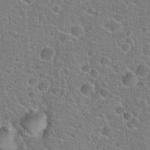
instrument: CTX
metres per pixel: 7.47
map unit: Hto
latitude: 22.1011
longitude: -44.4790
